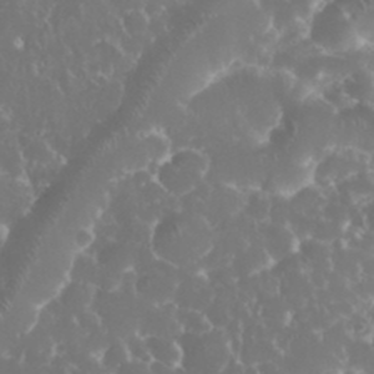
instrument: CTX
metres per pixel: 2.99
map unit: eHh
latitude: 34.4412
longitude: -63.1781
